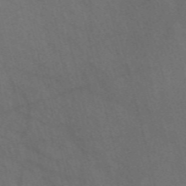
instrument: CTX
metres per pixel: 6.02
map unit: Nve
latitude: -57.3887
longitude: 51.4832
